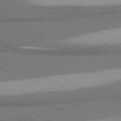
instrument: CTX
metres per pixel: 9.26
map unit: lApd
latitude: 80.7813
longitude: 176.3117
